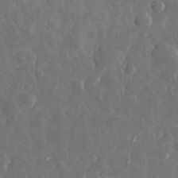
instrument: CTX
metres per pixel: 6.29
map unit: eHh
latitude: 31.5938
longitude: -71.4237
